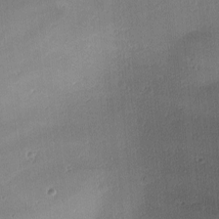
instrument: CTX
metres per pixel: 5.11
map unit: lAa
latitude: -10.7652
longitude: -124.7057
